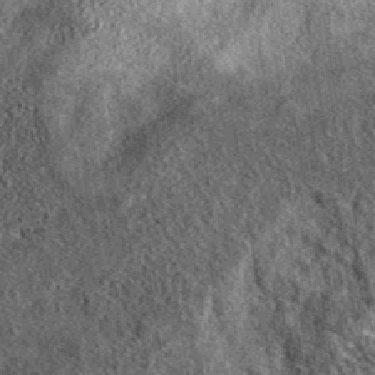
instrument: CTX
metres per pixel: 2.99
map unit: eAb
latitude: 38.1956
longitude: 107.0675
